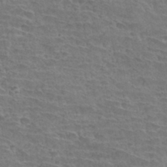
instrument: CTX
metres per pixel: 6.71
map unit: Hto
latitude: 34.5356
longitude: -43.3860
